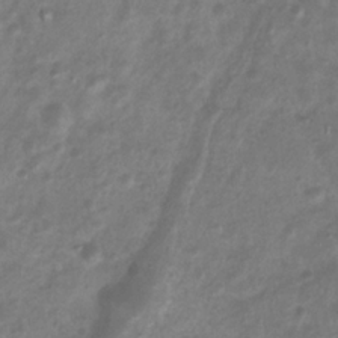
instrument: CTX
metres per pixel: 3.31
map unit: Htu
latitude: 3.2348
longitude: -21.6883
